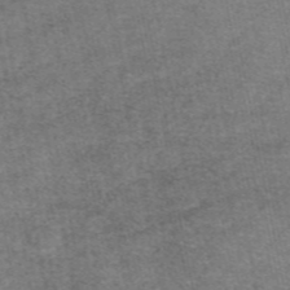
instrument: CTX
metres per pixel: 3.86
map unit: eAb
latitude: 47.6694
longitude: 103.5399
